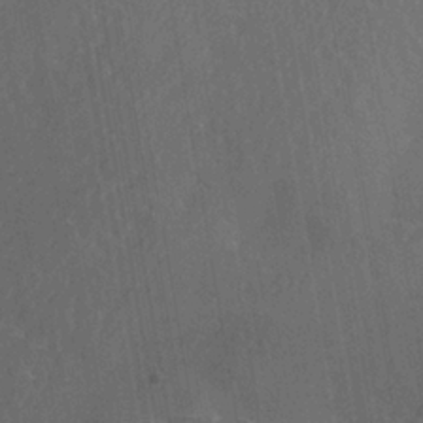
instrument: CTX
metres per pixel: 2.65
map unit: ANa
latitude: -36.7841
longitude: 94.7652
